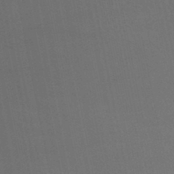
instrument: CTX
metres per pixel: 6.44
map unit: HNb
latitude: -45.5777
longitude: 56.5762
